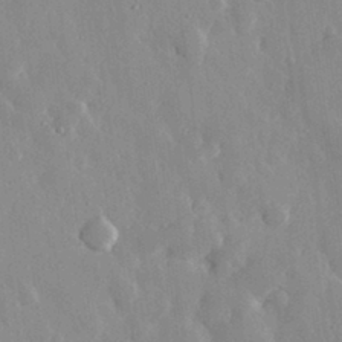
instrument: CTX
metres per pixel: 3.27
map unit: eHh
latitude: 29.4993
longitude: -79.5371
